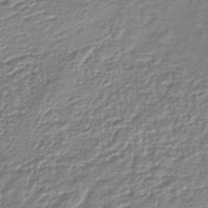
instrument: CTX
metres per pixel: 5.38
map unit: lHb
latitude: -41.5966
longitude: 75.7667
